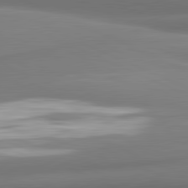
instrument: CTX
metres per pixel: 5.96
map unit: lApd
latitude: 81.8394
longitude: 176.7274
